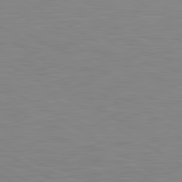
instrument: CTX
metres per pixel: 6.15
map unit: lApd
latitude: 81.1025
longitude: 160.7085
